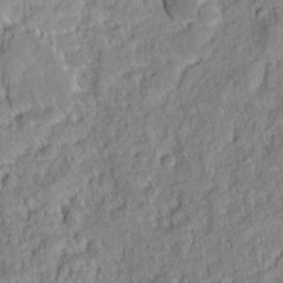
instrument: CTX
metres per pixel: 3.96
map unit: eHh
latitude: 7.0269
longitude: -76.2333
